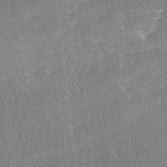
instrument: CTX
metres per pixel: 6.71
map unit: Ave
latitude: 18.0255
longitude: -137.3671
